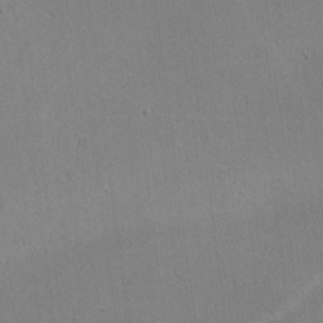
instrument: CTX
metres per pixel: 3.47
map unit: lHvf
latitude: -10.5385
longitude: -101.9528
